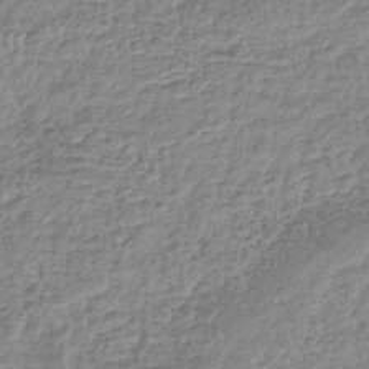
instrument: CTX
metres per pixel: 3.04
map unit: lHb
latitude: -42.4628
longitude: 73.2376
